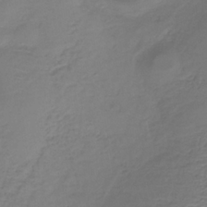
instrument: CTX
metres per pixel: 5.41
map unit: lHb
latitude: -34.9542
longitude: 64.2740
